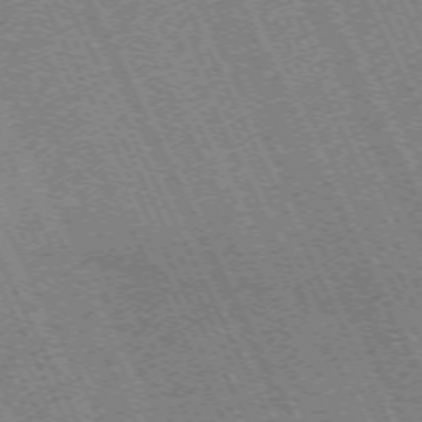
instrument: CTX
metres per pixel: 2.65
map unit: Hpe
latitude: -70.9353
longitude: 10.1228
